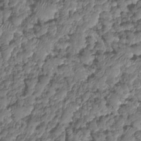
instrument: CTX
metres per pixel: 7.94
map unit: HNhu
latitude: -24.9353
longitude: 50.6707
